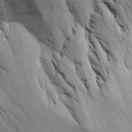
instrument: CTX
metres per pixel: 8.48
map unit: Aa
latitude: 18.6112
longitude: -125.4048
